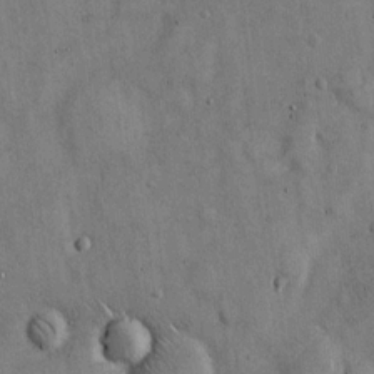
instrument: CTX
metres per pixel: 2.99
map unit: Hto
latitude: 13.6127
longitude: -60.0633
